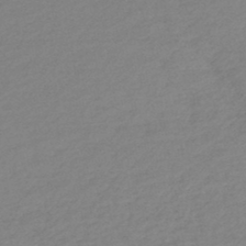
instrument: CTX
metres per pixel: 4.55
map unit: lHb
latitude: -45.6722
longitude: 73.7666
